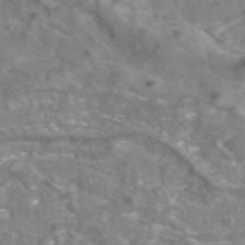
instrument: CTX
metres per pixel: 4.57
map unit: eAb
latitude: 44.4223
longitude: 107.0487
